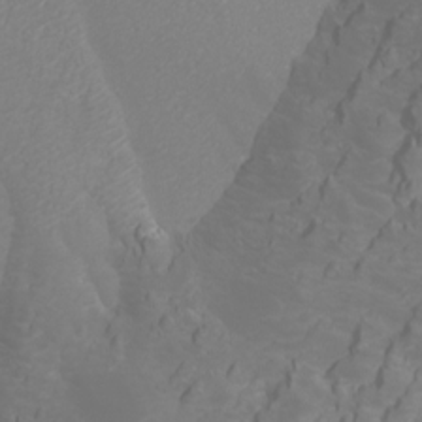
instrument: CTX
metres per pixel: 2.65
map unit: Htu
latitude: -5.7855
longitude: -72.5357
